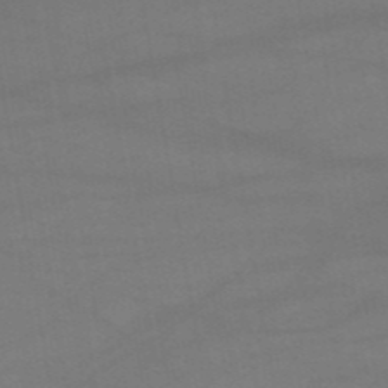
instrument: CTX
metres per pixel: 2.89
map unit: HNb
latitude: -51.7855
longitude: -39.8583
